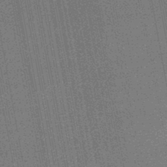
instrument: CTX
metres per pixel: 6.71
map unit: HNb
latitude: -45.1620
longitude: 52.7463
